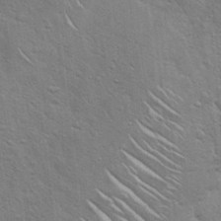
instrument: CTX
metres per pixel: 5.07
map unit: Hto
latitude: 18.7057
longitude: -51.9717
